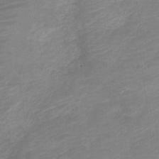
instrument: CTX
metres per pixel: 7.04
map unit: Nve
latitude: -18.4062
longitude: 106.9353
